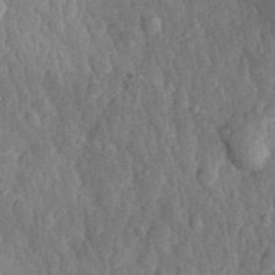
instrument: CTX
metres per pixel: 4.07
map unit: eHh
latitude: 31.6505
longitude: -79.6316
